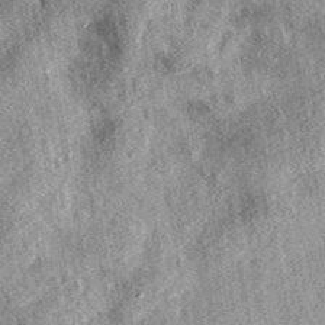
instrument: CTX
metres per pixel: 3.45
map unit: eAb
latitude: 39.6127
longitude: 110.6519
